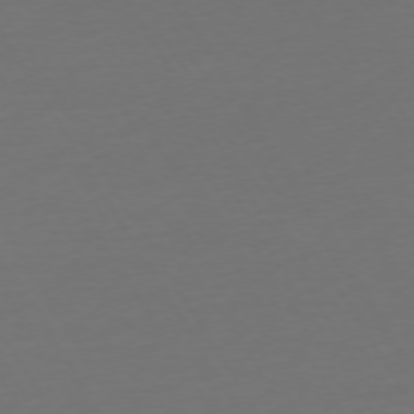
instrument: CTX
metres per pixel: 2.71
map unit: Ap
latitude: -75.1243
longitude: -68.7057
